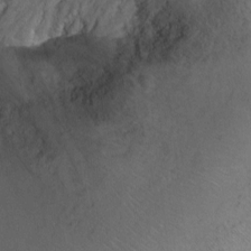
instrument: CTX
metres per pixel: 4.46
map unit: Ht
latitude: -6.4818
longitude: -36.0822
